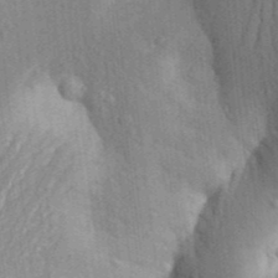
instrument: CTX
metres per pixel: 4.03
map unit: Aa
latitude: 26.0633
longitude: -149.5371
